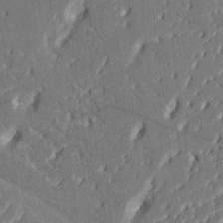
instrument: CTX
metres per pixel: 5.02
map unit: HNhu
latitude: 8.6491
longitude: -5.2726
